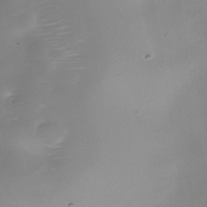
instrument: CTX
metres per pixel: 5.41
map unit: Nhe
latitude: -37.0297
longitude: -90.4412
